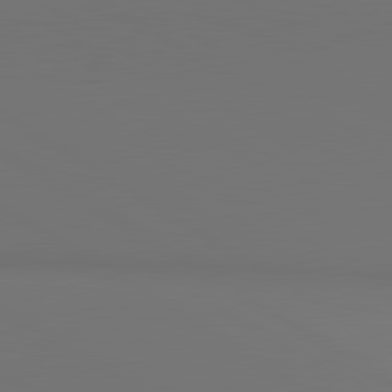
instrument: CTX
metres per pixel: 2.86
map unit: lApd
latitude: 81.2348
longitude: 152.5573
